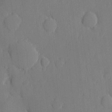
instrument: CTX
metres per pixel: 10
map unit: eHh
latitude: 4.5735
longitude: -72.8002
